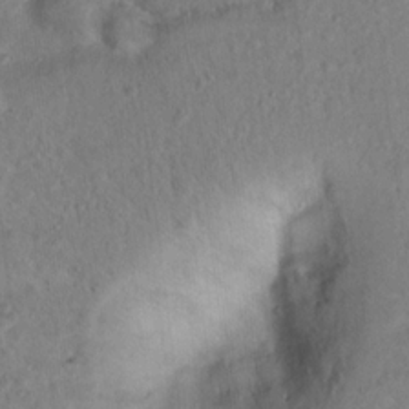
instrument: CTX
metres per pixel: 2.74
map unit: Nhu
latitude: 16.5357
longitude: -30.8947
